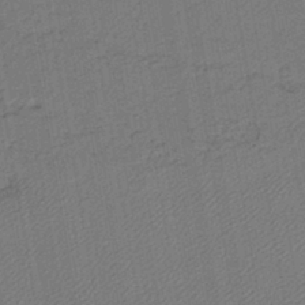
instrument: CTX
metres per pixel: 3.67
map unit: lHb
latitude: -42.2928
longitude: 61.0298
